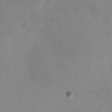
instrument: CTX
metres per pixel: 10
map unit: Nhu
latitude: -28.4440
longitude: -63.4427
